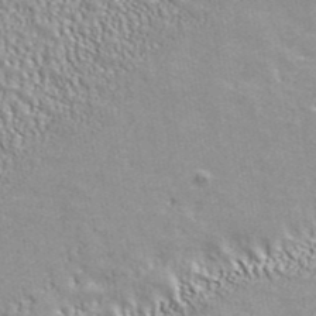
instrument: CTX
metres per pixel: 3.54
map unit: ANa
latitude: 41.4426
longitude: 17.5399
